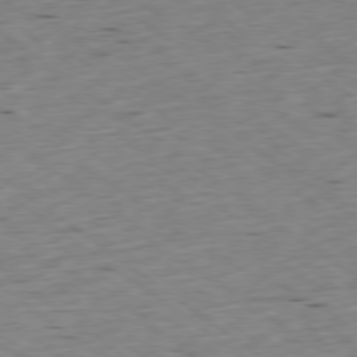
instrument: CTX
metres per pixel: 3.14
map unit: Ap
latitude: -78.8597
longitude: -79.4616
